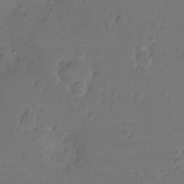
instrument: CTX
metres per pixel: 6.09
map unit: Nhu
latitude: -15.5022
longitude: -25.8961
